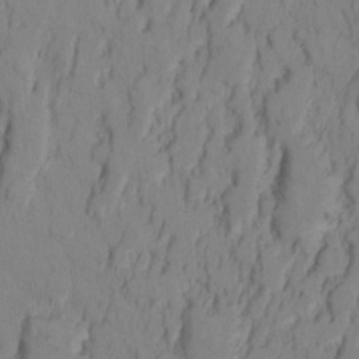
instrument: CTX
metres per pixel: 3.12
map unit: Ht
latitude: 10.8191
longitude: -32.3845
